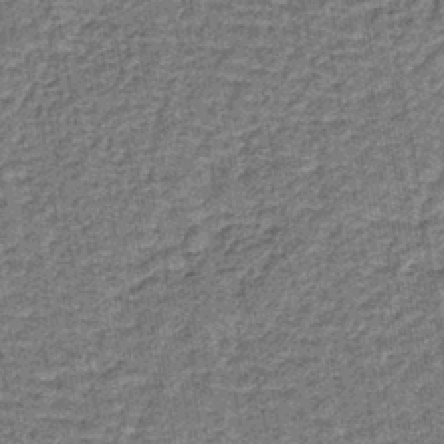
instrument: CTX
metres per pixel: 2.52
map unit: lHb
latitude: -40.2172
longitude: 63.7666
